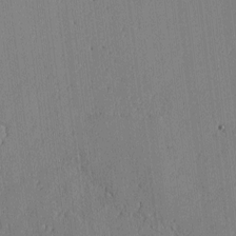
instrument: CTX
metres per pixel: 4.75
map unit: lAvf
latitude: -1.9179
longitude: -107.8016
